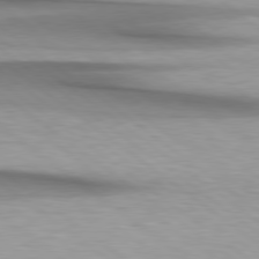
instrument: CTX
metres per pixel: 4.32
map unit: Hpe
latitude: 78.8569
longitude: -133.9906
